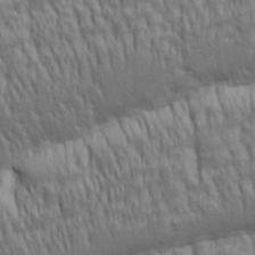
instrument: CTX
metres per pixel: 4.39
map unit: lAa
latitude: 5.4048
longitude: -115.5371
